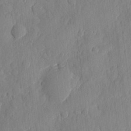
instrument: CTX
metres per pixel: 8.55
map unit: eHh
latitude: 6.5357
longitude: -73.4616
